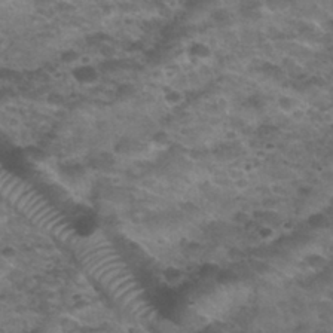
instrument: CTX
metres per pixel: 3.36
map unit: Nhu
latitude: 30.8758
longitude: -52.5168
